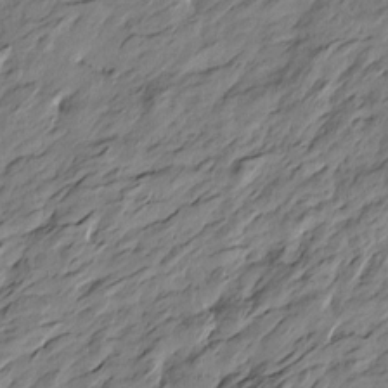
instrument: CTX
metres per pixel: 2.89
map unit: Htu
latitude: -4.7274
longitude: -177.8394
